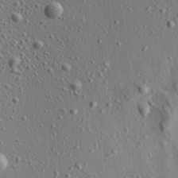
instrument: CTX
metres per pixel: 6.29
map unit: Aa
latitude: 22.5735
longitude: -140.6112
